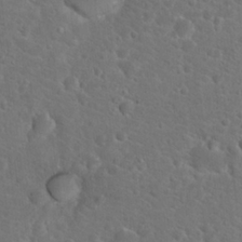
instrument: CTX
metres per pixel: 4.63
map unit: Hto
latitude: 19.2915
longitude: -38.3467
